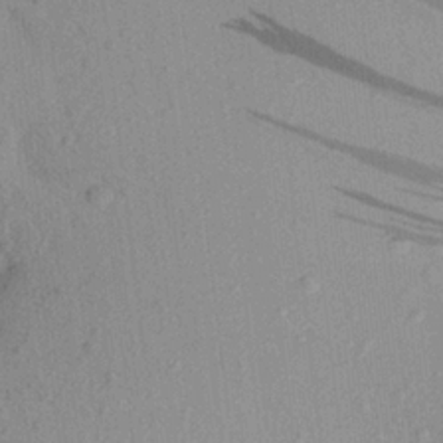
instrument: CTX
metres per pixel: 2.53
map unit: Aa
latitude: 22.7624
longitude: -147.9906
